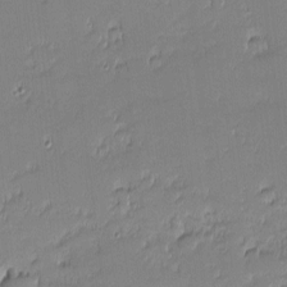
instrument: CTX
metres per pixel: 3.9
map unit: eHh
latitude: -2.1416
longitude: -83.4048
